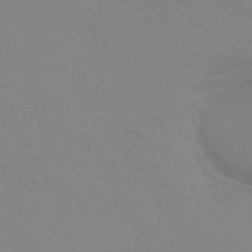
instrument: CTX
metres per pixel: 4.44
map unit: eHb
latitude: -44.2551
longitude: 86.5385
